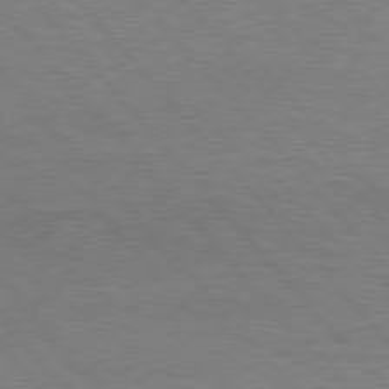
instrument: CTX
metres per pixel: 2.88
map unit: Hpe
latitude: 76.1389
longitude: -157.5749
